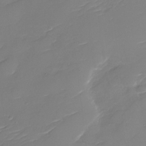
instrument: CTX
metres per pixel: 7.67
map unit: Nhu
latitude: -30.4440
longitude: -72.8569
